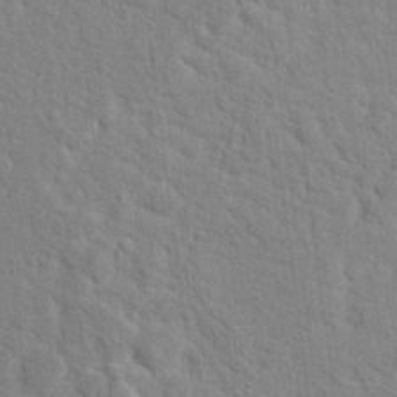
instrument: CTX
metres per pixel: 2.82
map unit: Hto
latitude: 18.1766
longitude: -35.0269
